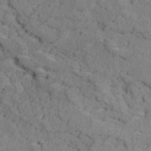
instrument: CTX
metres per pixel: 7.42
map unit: Ave
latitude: 18.7057
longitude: -135.1781
